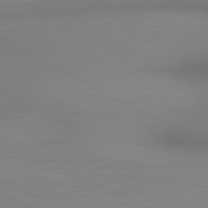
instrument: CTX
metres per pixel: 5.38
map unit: lApd
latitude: 80.4223
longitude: 132.6330
